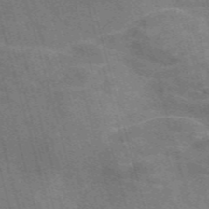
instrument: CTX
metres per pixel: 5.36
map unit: Nve
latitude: -59.1620
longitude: 65.6911
